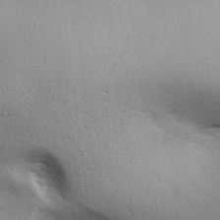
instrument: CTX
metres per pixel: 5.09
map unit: lAa
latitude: 18.2333
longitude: -138.4034
